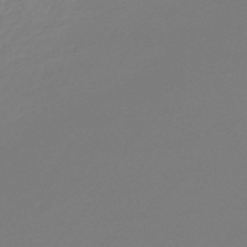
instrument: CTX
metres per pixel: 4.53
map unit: lHb
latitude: -46.7274
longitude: 66.0283
